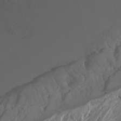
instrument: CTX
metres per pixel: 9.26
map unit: Htu
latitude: -6.9353
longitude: -69.0458
